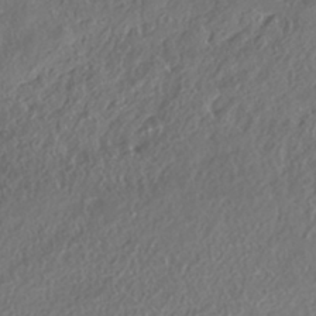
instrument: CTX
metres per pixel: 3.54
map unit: eHh
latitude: -41.6533
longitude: 123.2376
